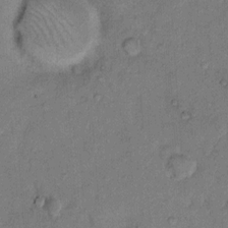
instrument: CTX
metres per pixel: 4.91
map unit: eHh
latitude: 9.8961
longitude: -61.7071
